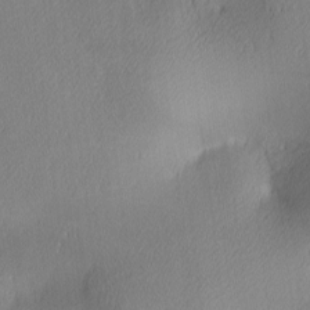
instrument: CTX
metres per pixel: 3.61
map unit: lAa
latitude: 3.0269
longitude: -117.3293
